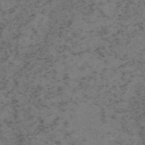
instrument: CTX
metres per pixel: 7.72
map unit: HNb
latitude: -55.4077
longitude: -47.3860
